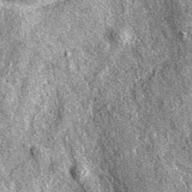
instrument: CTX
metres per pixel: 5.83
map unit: eAb
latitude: 37.4615
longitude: 110.7652
